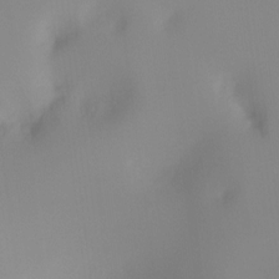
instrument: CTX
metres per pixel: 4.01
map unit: Ht
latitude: -17.2943
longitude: -46.6869
